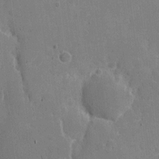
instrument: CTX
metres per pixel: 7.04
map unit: eHh
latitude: 7.4804
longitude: -67.1592
